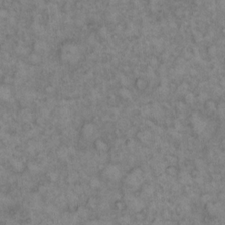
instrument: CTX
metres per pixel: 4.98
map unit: eHh
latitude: 13.2537
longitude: -64.0633
